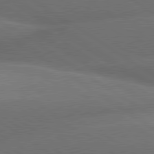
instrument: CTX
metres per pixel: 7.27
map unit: lApd
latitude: 79.9150
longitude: -154.1011
